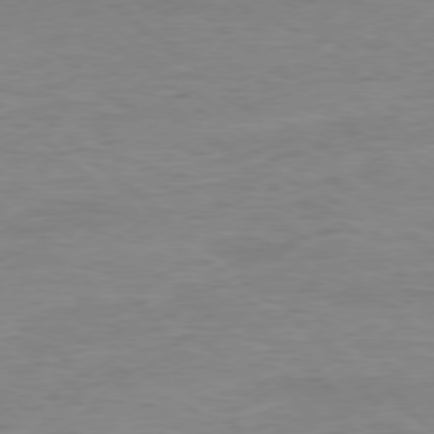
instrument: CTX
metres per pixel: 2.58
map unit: Ap
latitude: -78.4251
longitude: -87.5182
